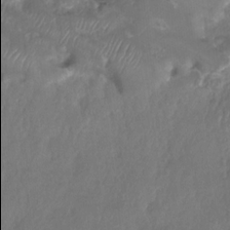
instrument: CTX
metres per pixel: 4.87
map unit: HNhu
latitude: -23.9178
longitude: 50.0094
